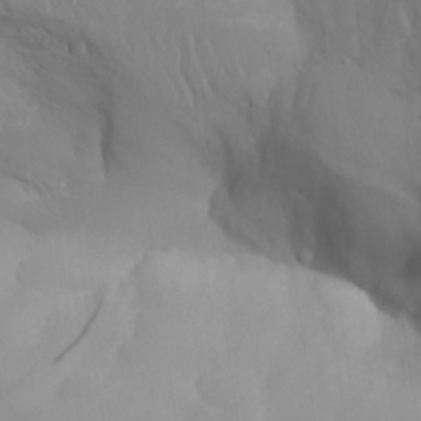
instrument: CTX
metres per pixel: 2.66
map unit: Aa
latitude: 27.1781
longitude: -133.0081
